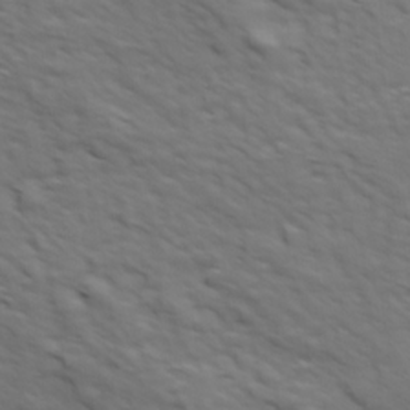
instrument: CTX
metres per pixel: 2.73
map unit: Ave
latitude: 18.7057
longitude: -133.9528
